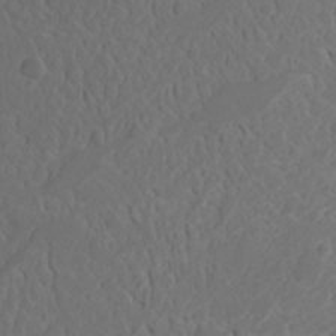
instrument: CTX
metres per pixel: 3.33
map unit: Nhu
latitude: -0.5385
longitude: -80.8758
